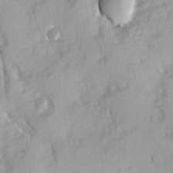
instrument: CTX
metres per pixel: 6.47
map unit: Ave
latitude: 9.8772
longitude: -102.9702
